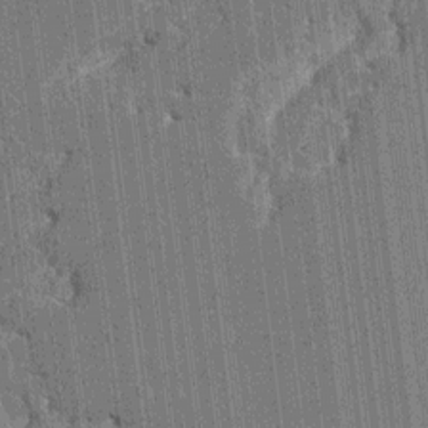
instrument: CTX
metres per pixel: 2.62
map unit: HNhu
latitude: 6.1578
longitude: -5.9339
